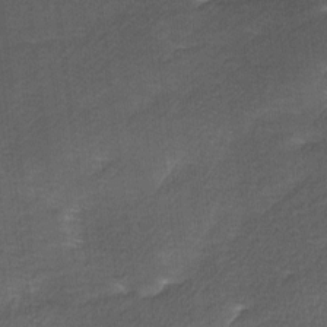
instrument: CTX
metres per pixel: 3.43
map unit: Ave
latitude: 9.1025
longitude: -106.5546
